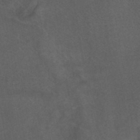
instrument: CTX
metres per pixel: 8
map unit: ANa
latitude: 39.8583
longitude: 29.1242
